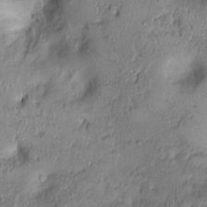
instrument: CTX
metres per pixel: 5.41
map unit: Ht
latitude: -0.4629
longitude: -13.6127
